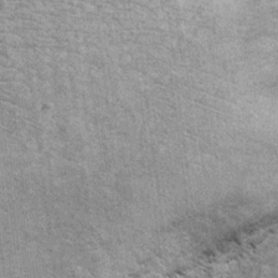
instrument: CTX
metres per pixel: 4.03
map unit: Ht
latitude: 10.1200
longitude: -38.3467
